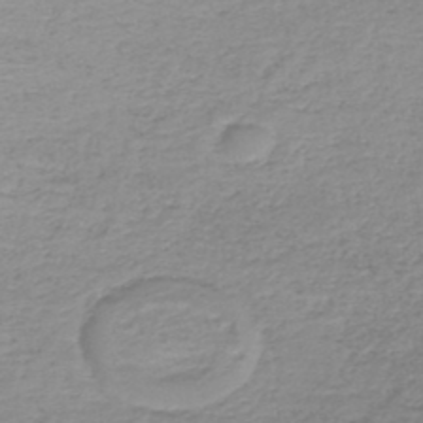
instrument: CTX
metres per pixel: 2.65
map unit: lHb
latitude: -45.2187
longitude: 62.5951
